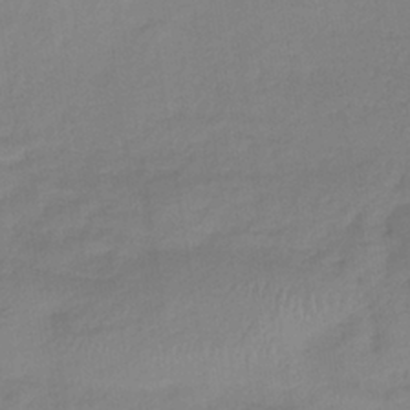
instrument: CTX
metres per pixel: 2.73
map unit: lHb
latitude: -35.6722
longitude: 72.9541
